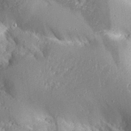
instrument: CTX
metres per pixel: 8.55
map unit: Aa
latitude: 30.3845
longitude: -132.1011
